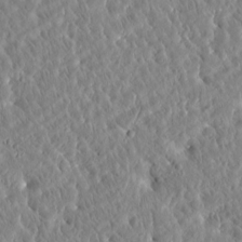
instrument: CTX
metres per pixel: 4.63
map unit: Htu
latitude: -5.2376
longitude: 173.5021
